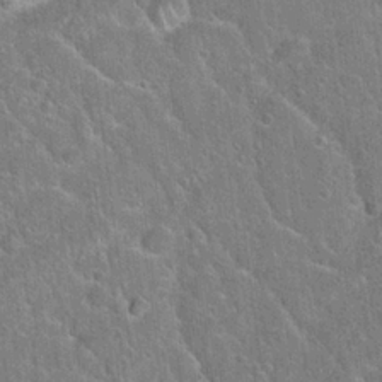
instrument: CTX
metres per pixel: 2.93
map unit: Hto
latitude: 21.7828
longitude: -51.1781
